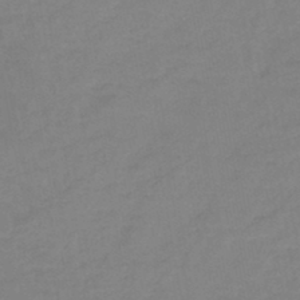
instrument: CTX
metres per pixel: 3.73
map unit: HNb
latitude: -46.3495
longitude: -35.7260
